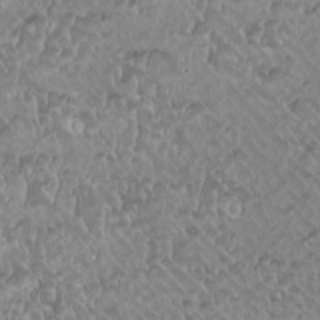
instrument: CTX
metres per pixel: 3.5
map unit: HNhu
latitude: -1.4644
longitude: -0.1011
